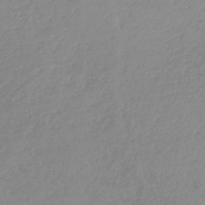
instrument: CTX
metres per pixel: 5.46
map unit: HNb
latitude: -44.5385
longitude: -44.0633
